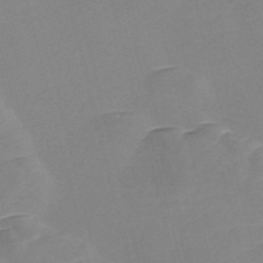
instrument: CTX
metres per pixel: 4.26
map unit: Nve
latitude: -57.5966
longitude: 57.8800
